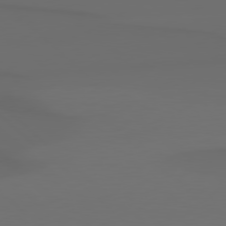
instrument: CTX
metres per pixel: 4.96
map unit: Hpe
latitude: 78.2334
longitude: -132.4979
